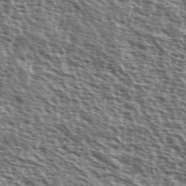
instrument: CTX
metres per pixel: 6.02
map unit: Ave
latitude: 37.8395
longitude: -111.6694
